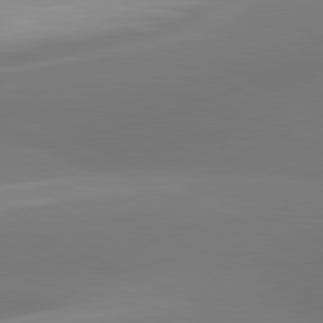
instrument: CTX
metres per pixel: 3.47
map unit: lApd
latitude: 81.4615
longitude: -166.1388
